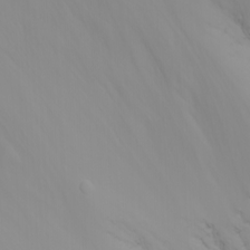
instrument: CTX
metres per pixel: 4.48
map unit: Nhu
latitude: -6.9352
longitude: -88.2145
